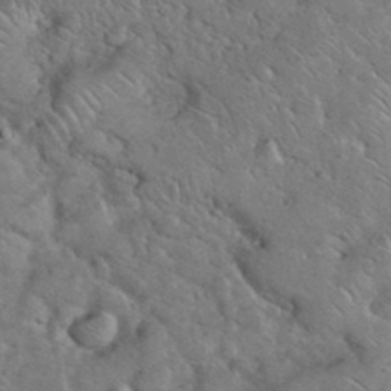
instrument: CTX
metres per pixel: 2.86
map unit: eHh
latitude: 37.7450
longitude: -64.3089
